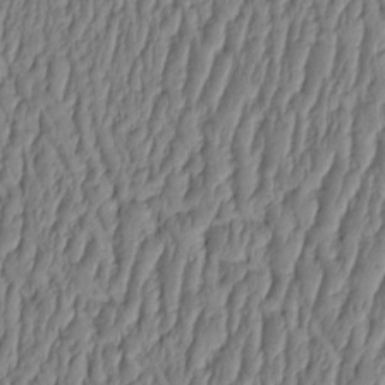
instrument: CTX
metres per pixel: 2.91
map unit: HNhu
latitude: -3.1242
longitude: 13.8045
